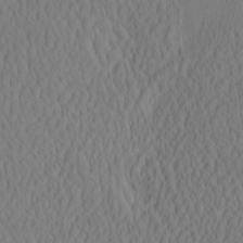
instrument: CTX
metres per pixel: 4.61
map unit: eHh
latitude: -3.0486
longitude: 15.9556
